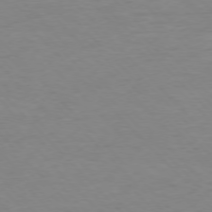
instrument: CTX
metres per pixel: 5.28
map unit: Ap
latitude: -77.2187
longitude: -83.0647
